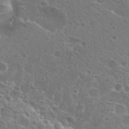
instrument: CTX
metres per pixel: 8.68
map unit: Hto
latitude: 26.0633
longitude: -45.4615
